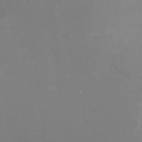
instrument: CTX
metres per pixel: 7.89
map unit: HNhu
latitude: -1.3888
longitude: -2.2522
